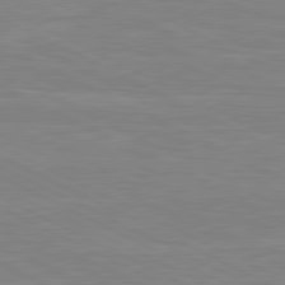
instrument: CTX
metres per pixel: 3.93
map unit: lApd
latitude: 80.9325
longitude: 170.1417
